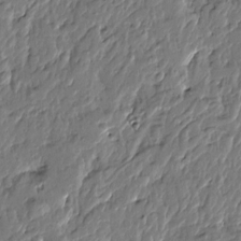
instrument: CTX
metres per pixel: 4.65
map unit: Htu
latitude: -5.0864
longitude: 178.9919
